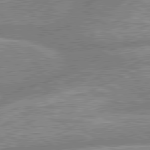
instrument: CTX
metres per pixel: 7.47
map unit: lApd
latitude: 80.0633
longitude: -164.0633
